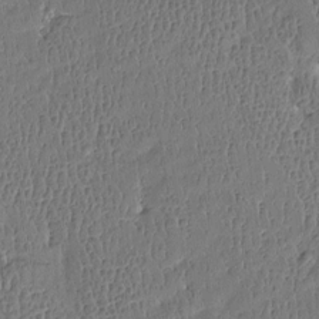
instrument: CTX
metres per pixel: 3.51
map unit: Htu
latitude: -4.3873
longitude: 176.1984
